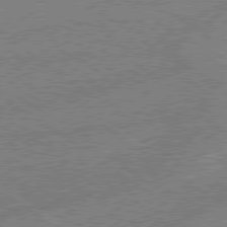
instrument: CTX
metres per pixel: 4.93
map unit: lApd
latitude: 78.9514
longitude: -145.6316
